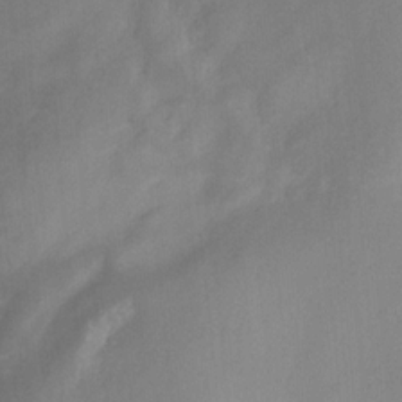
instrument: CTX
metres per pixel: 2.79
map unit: Nhu
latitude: -15.5210
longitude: -53.5371
